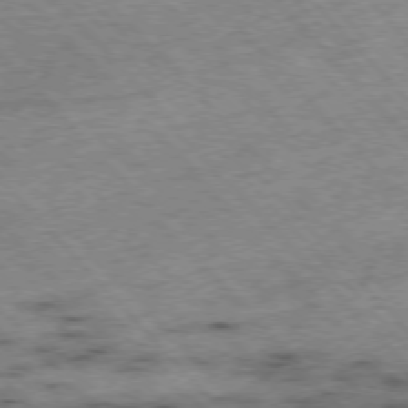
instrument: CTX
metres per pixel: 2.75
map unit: Hpe
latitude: -76.7841
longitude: -16.4979
